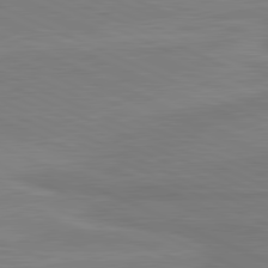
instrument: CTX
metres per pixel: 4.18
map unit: lApd
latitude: 81.4237
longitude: 169.3131
